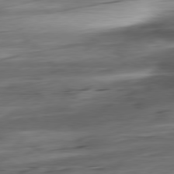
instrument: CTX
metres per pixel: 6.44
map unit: Ap
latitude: -80.3873
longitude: -68.9892
